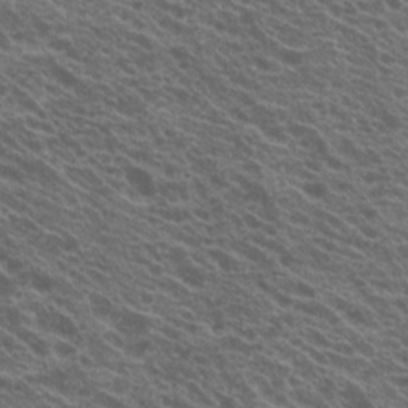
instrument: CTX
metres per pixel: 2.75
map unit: Hto
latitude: 21.0270
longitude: -35.2348
